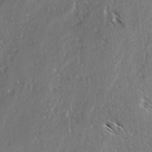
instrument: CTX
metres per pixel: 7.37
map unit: lAvf
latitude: -3.8044
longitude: -114.2144
